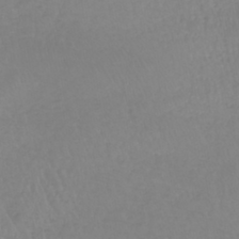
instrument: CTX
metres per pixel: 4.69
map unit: lHb
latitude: -40.8030
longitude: 65.7478
